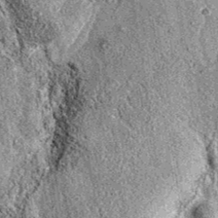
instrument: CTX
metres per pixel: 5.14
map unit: eAb
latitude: 36.5168
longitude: 111.0864
